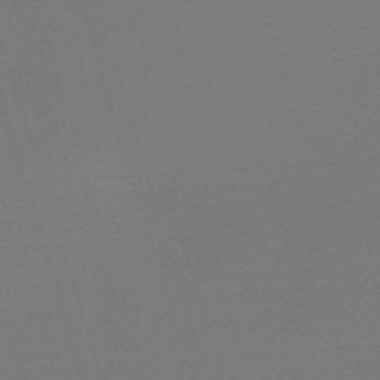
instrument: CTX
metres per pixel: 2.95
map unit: eHh
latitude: -63.1242
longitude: 52.6707
